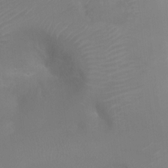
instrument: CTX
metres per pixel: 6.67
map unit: Ht
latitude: -10.3495
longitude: -27.9906
